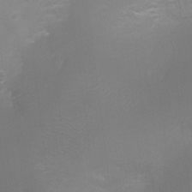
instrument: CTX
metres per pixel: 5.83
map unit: Ht
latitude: -2.4062
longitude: -24.9324
